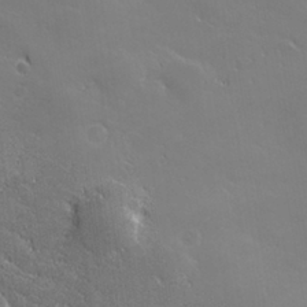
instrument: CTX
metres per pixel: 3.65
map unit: lHvf
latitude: 27.4615
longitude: 141.8989
